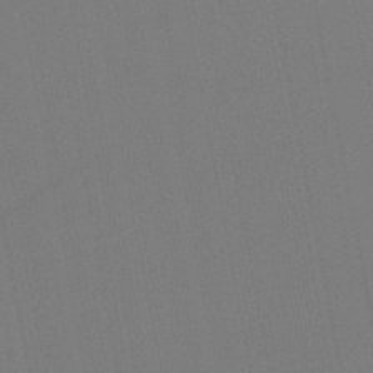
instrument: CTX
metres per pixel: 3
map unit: lHb
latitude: -47.1809
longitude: 71.8989
